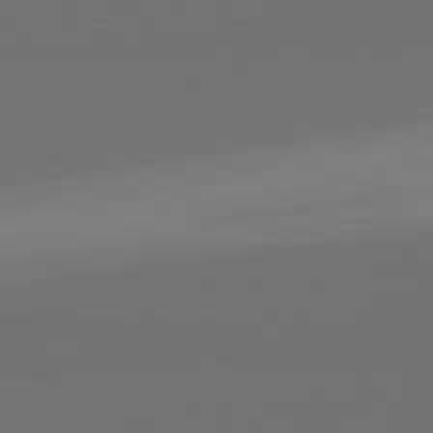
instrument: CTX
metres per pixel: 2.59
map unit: lApd
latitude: 81.6127
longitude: 153.1242
